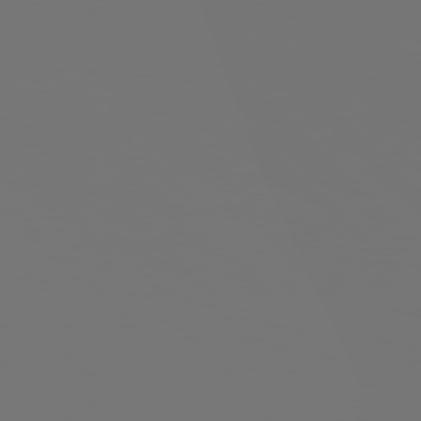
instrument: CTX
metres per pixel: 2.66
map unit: Hpe
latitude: 77.8394
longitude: -176.6679
